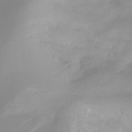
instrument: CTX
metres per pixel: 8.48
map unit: Ht
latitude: -13.5399
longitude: -50.9324
